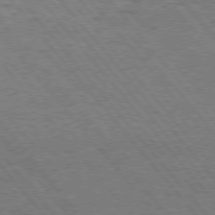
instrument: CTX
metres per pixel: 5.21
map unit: Hpe
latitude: 75.3860
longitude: -140.3845
